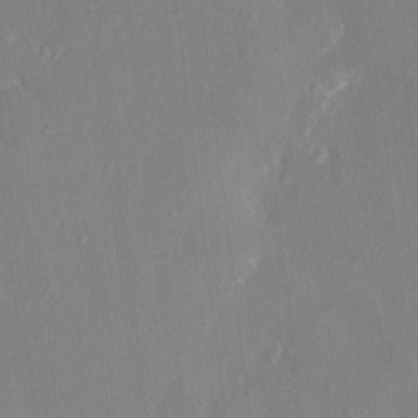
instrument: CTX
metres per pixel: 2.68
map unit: HNhu
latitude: 5.8205
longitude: 3.0675
